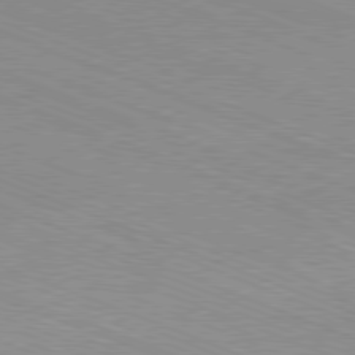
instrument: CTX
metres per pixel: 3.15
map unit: Ap
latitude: -81.3888
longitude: -73.9151
